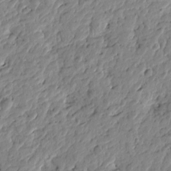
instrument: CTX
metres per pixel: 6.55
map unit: Htu
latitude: -1.2754
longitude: -178.3279
